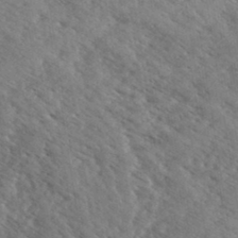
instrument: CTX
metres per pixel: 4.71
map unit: eHh
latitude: 34.5356
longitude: -140.6868
